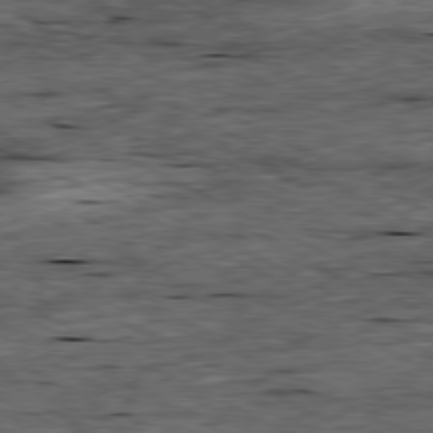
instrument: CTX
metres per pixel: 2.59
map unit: Ap
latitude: -80.8786
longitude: -88.5168
